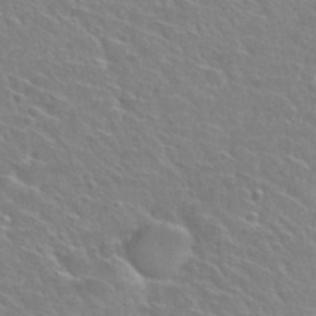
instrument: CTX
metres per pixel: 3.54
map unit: Nhu
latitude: 29.9906
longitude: -48.8191
